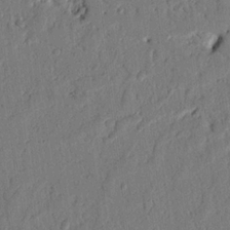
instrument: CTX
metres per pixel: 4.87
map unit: Nhu
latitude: 19.7071
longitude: -78.1767
